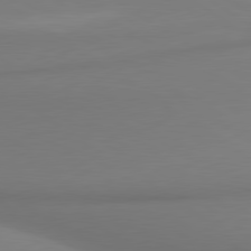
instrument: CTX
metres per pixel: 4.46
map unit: lApd
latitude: 80.0822
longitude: 175.6910
